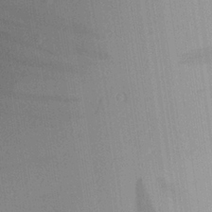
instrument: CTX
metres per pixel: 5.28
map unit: Aa
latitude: 24.3467
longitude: -135.9339
